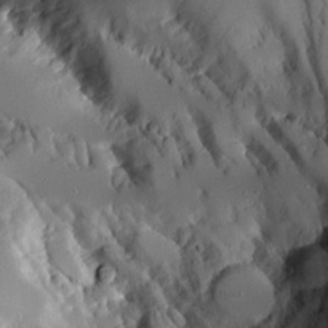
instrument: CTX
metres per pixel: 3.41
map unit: Aa
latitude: 10.2334
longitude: -126.2712
